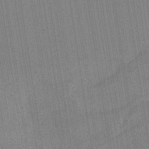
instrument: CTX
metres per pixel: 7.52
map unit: HNb
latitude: -37.4076
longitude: 55.8611
